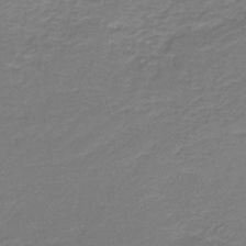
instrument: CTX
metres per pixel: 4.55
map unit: HNb
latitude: -38.5763
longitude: 50.7085
